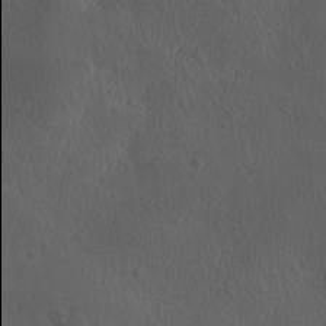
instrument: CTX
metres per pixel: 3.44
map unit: Ave
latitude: 0.2144
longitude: -113.9906
